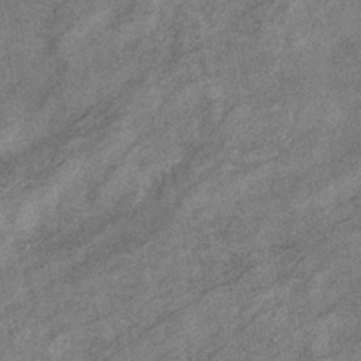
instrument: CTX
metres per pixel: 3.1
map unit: eHb
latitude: -38.2929
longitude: 77.8611
